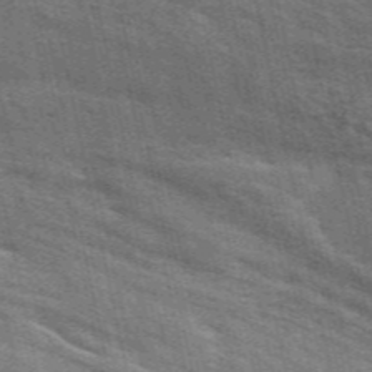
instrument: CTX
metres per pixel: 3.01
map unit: ANa
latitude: 49.4993
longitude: -76.0822
